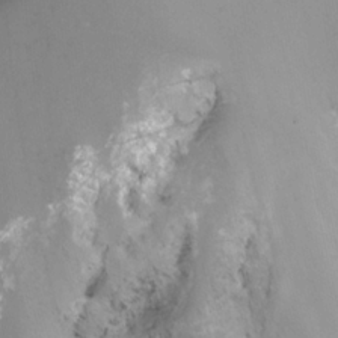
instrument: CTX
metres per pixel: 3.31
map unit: Nhu
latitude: -15.3510
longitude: -56.1199
